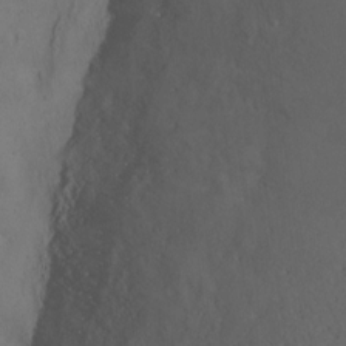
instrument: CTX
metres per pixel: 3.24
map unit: Ht
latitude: 1.4237
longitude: -33.8961
